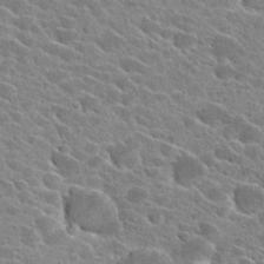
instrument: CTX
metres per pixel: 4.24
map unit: Hto
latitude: 25.5371
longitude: -42.3089
